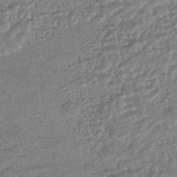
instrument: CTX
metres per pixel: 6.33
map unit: HNhu
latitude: -44.2928
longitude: 103.9367
